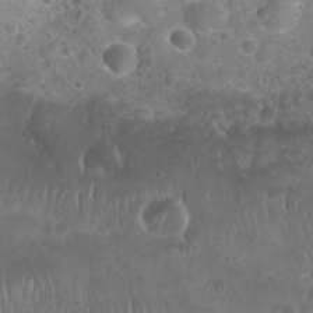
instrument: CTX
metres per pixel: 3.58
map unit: Nhu
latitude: 25.6882
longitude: -52.2712
